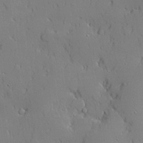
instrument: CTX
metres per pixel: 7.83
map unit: lHvf
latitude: 20.6302
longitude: 143.4643
